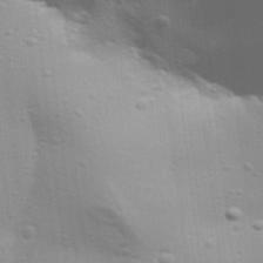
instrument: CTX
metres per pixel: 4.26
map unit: Aa
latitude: 32.0255
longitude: -133.5371
